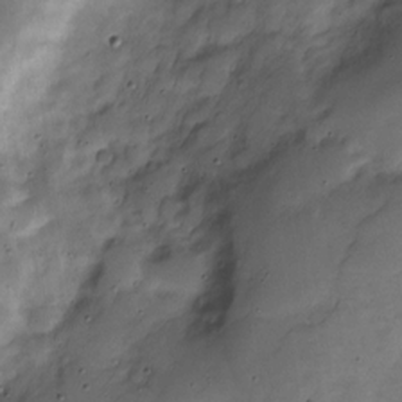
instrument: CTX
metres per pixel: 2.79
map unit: Nve
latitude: -24.0472
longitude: 106.0094
